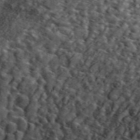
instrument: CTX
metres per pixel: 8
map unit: ANa
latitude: 49.5938
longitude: -81.6316
